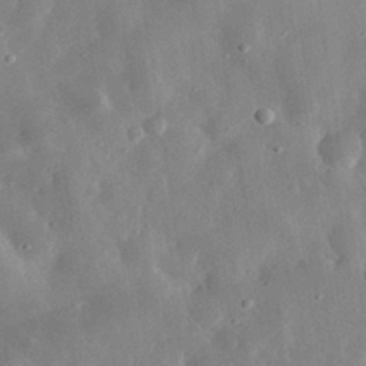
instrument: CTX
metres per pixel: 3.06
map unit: eHh
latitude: 32.7624
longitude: -78.5546
